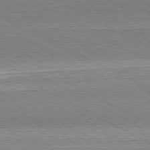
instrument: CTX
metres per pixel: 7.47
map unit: Hpe
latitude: -80.7274
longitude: 21.4454
